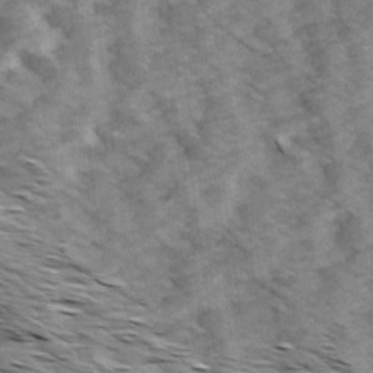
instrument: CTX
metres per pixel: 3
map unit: Ave
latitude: 14.5735
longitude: -103.5182
